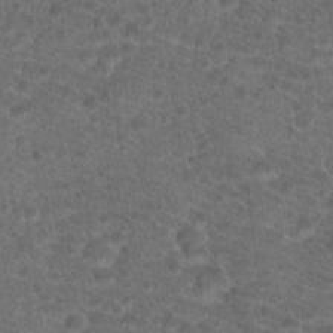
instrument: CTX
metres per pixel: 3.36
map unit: Hto
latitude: 19.4048
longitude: -40.6490
